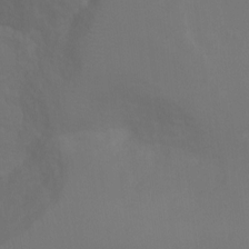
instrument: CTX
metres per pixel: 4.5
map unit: Ht
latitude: 2.0255
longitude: -28.6490
